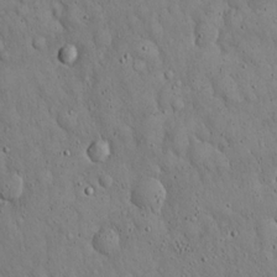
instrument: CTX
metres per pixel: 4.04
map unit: Hto
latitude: 15.6316
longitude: -58.1200
